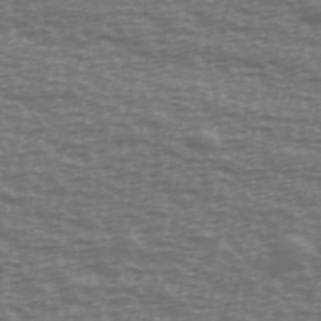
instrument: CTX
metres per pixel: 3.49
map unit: Ave
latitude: 38.9514
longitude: -113.5371
